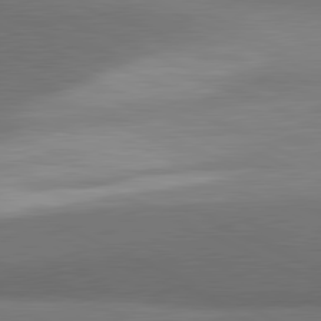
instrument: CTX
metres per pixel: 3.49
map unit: lApd
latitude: 81.5371
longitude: 153.6344
